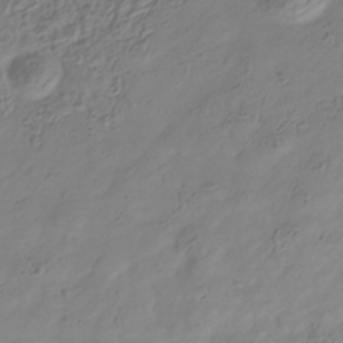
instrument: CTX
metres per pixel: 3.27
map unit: Hve
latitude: -34.6707
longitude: 88.9352
